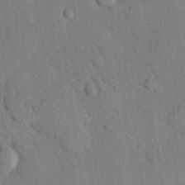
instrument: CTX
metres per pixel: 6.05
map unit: eHh
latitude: 26.9325
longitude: -80.0633
